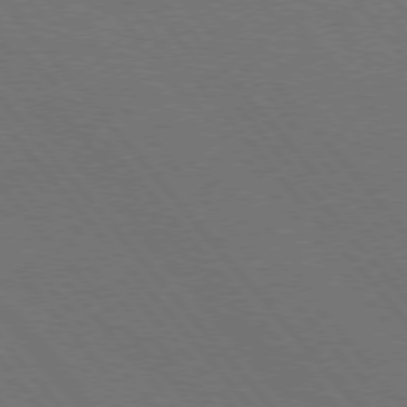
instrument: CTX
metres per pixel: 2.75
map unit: Hpe
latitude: 75.7450
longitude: -138.4412
